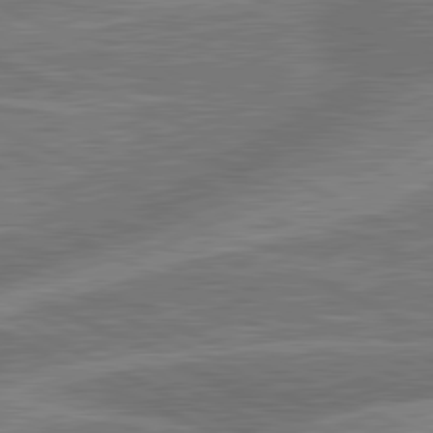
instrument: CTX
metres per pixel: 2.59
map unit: lApd
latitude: 81.3859
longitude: -166.6112
